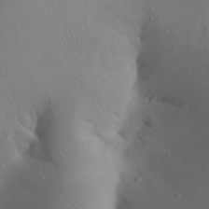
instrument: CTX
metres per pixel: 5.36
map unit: Aa
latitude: 27.9150
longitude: -147.7450
